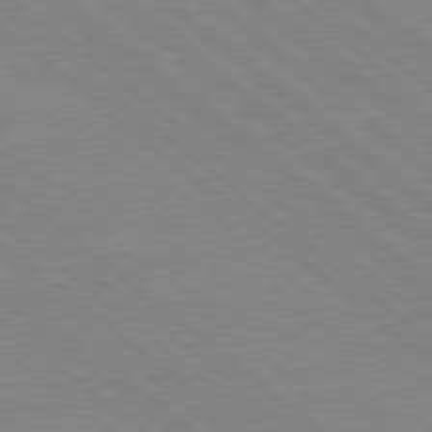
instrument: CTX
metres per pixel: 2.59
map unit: Hpe
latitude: 78.3279
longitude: -123.9906
